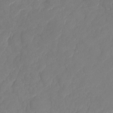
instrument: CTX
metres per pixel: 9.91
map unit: HNhu
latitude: -25.3698
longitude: 49.6533
